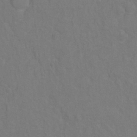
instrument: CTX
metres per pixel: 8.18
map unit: Hto
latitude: 7.0836
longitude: -35.6316
